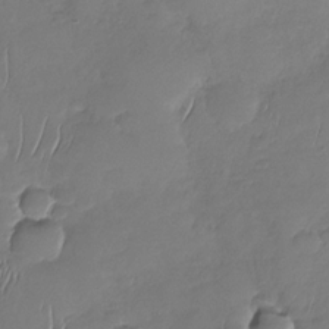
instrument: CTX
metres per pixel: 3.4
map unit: Nhu
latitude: -30.3306
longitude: -61.1781
